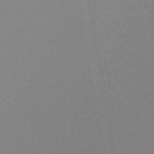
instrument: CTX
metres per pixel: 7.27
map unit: HNb
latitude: -44.2551
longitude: -44.6490
